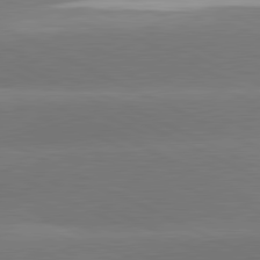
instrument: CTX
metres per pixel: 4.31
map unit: lApd
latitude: 81.3859
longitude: -154.0822
